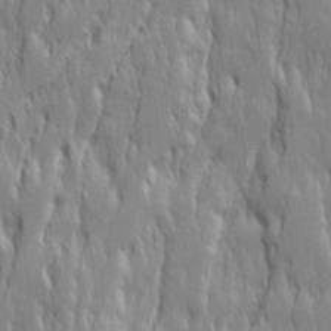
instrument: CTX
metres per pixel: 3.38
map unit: Ave
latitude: 14.6113
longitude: -134.2522
